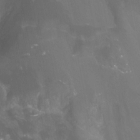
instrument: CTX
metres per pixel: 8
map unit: Nhu
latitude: -12.9542
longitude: -64.6113
